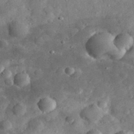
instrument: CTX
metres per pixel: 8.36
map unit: eHh
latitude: 30.7058
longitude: -71.7261
